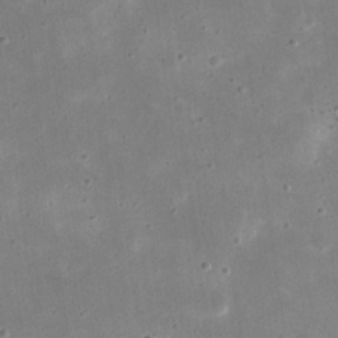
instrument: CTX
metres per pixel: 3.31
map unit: eHh
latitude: 21.7072
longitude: -67.6693
